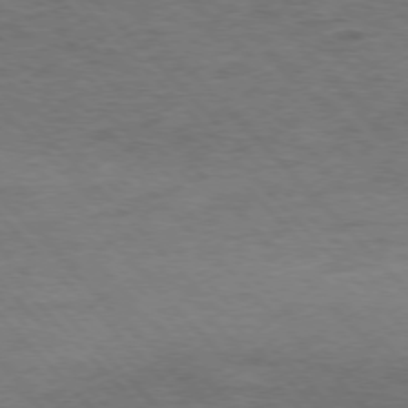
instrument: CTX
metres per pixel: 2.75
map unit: Hpe
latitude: -77.4832
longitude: 14.2551
